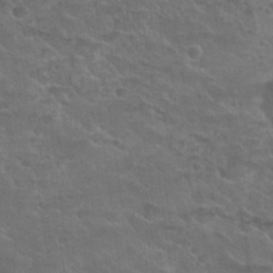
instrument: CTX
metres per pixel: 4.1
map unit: Nhu
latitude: 25.7449
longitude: -50.4979
